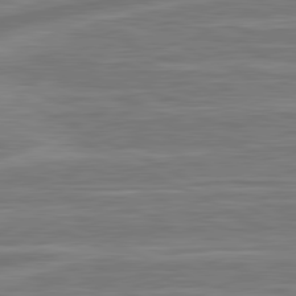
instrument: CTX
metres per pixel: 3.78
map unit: lApd
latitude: 81.2915
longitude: -174.5357
